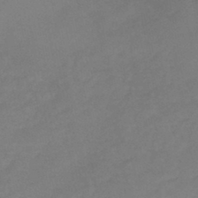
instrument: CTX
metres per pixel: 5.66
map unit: HNb
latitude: -45.5966
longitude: -35.9150
